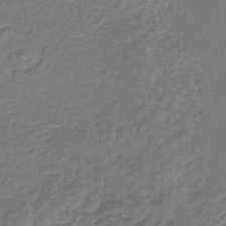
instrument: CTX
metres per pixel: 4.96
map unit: lHb
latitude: -42.2172
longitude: 65.0298
